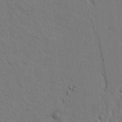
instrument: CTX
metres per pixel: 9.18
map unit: lAvf
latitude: 4.8947
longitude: 159.8233
